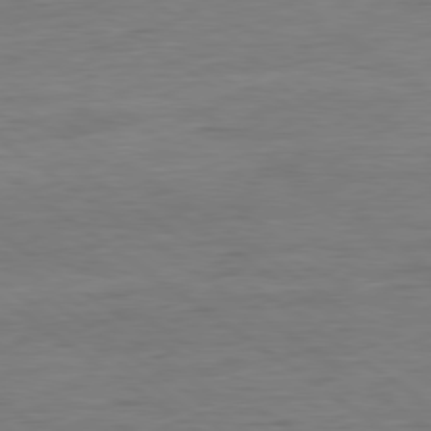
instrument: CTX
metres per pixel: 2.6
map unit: Ap
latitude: -80.2551
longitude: -80.4412
